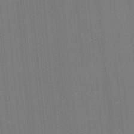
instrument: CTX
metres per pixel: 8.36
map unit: Ht
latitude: -2.8030
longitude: -27.3671
